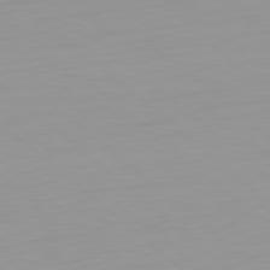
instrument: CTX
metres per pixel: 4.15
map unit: Hpe
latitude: 78.2145
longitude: -169.1592
